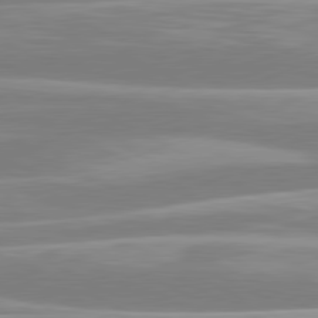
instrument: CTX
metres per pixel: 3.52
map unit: lApd
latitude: 80.7435
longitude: -129.8394
